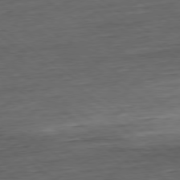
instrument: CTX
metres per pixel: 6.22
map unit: Hpe
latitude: -79.5399
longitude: 11.8989
